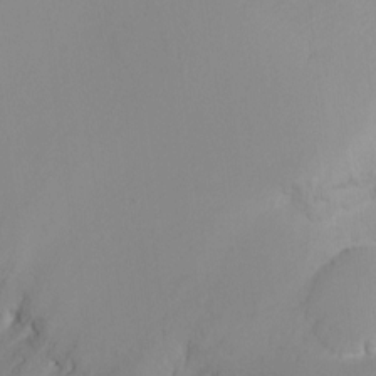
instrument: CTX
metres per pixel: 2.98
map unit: Ht
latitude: -8.6329
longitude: -35.7449
